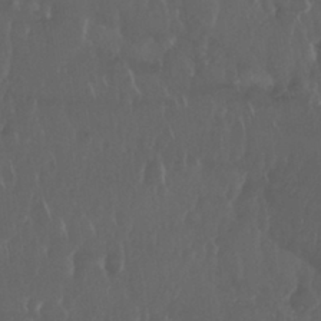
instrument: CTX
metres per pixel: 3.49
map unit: Nhu
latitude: 29.4237
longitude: -56.9324
